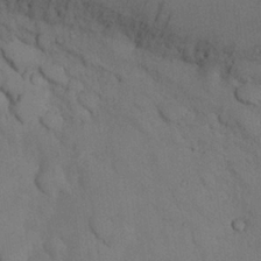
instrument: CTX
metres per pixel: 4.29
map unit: Nhu
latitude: 26.4034
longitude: -70.7813
